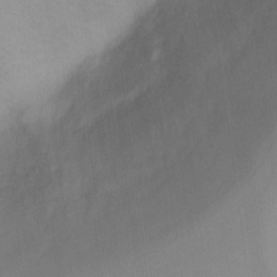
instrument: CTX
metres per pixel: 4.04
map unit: Ht
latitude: 6.2334
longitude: -30.1956
